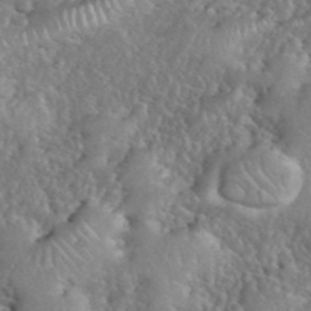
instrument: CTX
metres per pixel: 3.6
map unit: eHh
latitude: 40.1766
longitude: -57.5560
